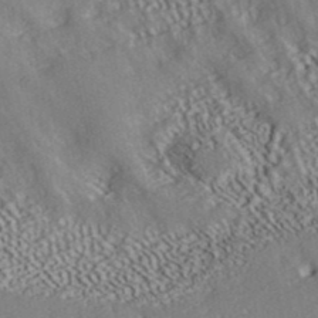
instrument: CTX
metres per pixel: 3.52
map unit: ANa
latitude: 39.7072
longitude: 30.5007
